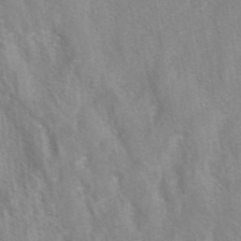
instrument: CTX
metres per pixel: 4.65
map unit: eAb
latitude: 41.1403
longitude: 106.5763
